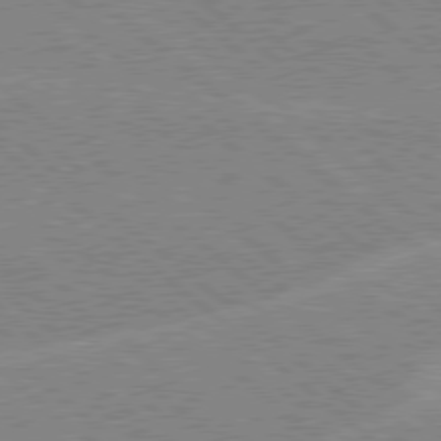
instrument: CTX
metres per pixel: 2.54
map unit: Hpe
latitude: 78.4601
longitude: -160.0822
